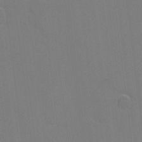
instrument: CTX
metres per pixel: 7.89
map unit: eHh
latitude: 6.3656
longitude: -66.1388
